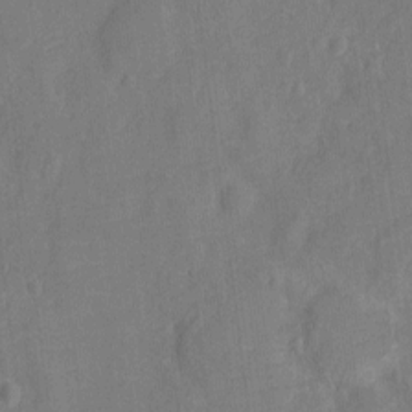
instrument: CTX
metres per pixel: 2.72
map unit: Ht
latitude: -11.6533
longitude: -25.2725
